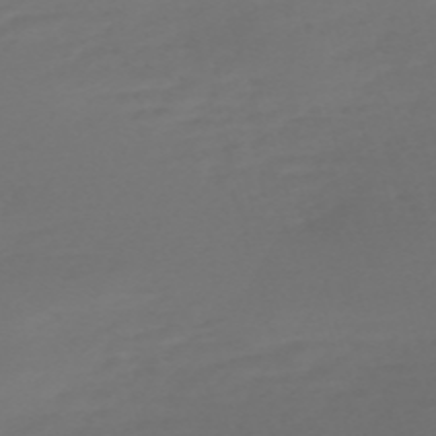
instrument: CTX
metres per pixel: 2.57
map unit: Nve
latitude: -59.7288
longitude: 57.7666
